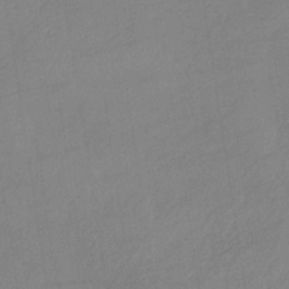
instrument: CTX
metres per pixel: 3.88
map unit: HNb
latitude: -33.7100
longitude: 63.8233
